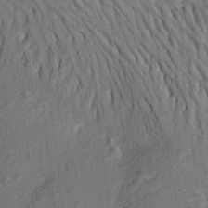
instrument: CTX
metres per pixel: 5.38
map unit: Aa
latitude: 22.4601
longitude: -150.4790
